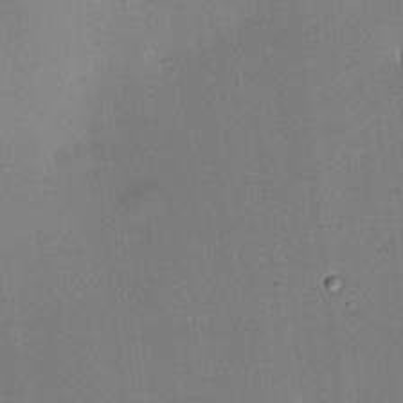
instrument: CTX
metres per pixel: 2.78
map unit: HNhu
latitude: 6.7435
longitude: 15.5966
